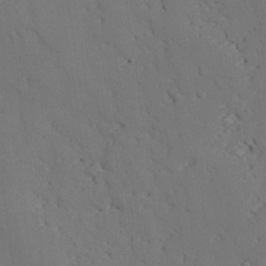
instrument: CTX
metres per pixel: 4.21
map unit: lAvf
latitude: 26.7246
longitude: -110.9325
